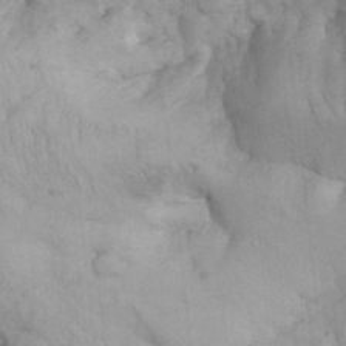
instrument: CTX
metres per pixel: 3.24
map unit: eHh
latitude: 32.0822
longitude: -66.7813
